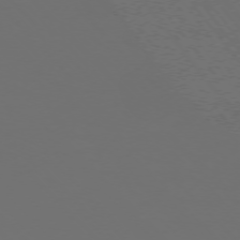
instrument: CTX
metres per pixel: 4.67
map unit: Ap
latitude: -75.8612
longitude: -75.2537
